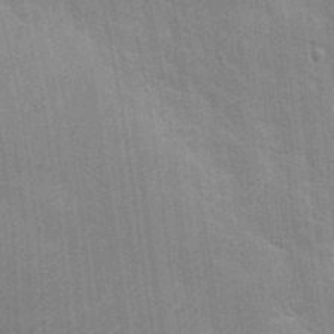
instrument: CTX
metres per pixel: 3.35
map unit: Nhu
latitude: 15.3671
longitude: -29.6505
